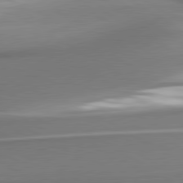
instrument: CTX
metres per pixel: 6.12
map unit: lApd
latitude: 80.7057
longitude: 179.5966
